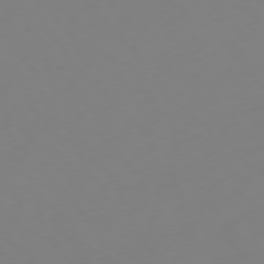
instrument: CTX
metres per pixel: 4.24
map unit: Ap
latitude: -76.0661
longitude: -65.9339
